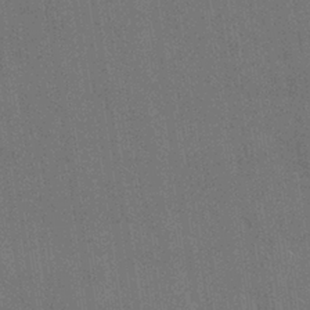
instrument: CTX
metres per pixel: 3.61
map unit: Nhu
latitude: 27.9528
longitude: -64.5735
